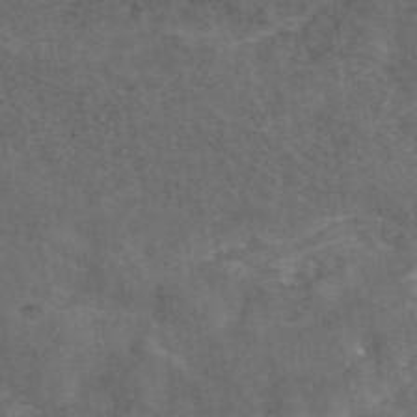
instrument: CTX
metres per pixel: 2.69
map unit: eAb
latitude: 45.2726
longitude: 116.2928
